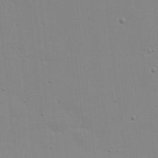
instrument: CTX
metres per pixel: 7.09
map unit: Nhu
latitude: 20.9136
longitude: -73.2726
